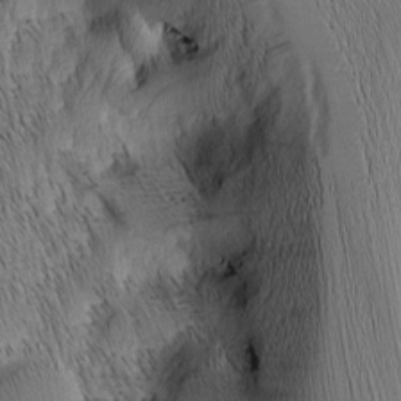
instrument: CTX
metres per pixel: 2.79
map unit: Nhu
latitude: -7.2943
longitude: -152.2145
